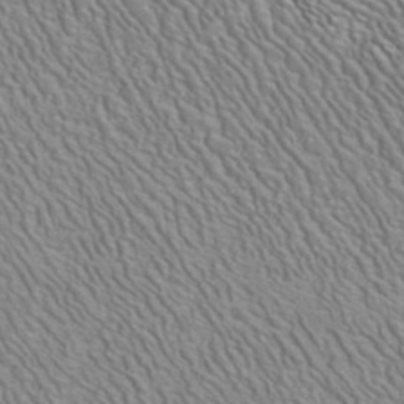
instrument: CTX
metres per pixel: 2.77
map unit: ANa
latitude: 41.1214
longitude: 29.0675
